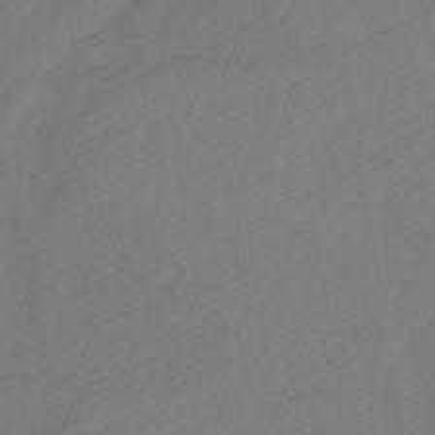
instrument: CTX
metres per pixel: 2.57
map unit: lHb
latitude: -38.1039
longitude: 70.8219
